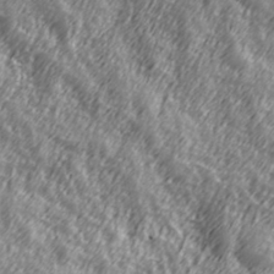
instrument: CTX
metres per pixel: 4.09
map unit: Hve
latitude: 32.0633
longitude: 149.7856
